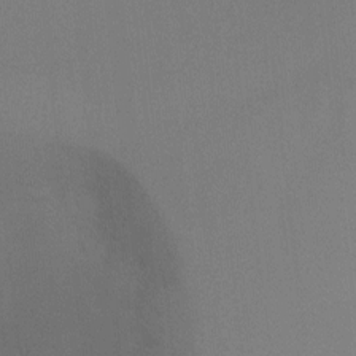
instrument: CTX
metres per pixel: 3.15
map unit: Ht
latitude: -9.1431
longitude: -32.8569
